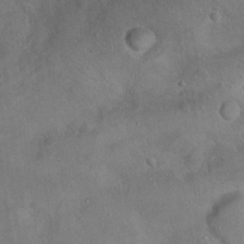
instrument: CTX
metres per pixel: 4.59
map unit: Nhu
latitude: 14.8380
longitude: -28.9136
